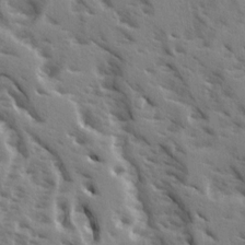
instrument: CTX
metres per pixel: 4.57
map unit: Ave
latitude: 15.7450
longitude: -130.6491
